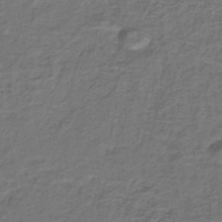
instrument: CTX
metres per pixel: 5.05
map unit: lHb
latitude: -40.7841
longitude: 62.4440
